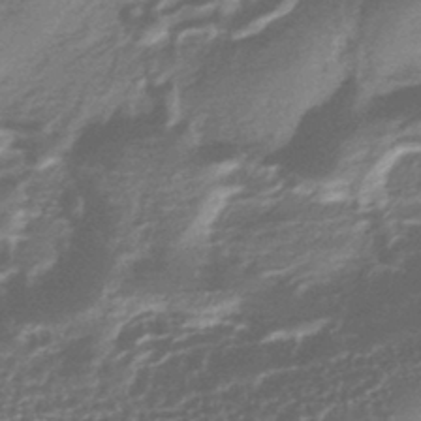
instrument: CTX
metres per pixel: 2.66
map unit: HNhu
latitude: -43.9178
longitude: 93.5210
